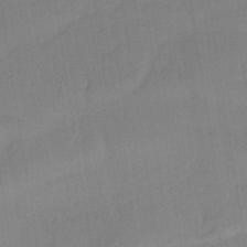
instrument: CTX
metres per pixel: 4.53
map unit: lHb
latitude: -34.5763
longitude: 63.7855
